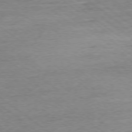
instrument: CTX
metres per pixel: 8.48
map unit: Ap
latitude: -77.8233
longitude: -82.2900
